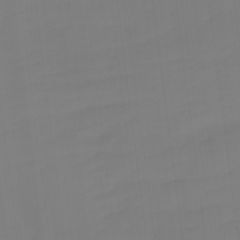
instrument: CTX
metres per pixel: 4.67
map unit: Nhu
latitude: -11.9556
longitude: -68.0822
